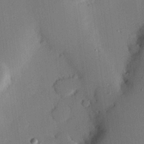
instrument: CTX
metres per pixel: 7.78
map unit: eHh
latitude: 23.0080
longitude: -90.8947
